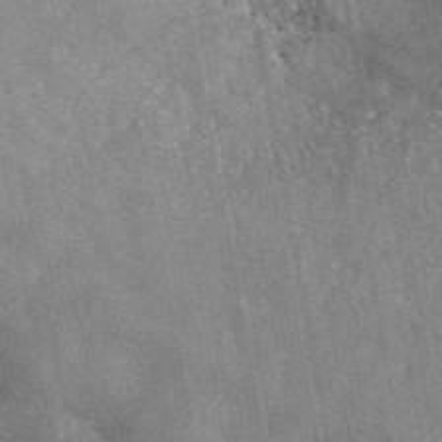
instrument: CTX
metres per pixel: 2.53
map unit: eAb
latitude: 47.1215
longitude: 122.2929
